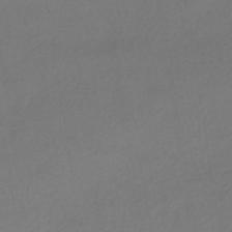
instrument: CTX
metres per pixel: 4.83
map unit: HNhu
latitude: -42.6329
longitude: 95.8422
